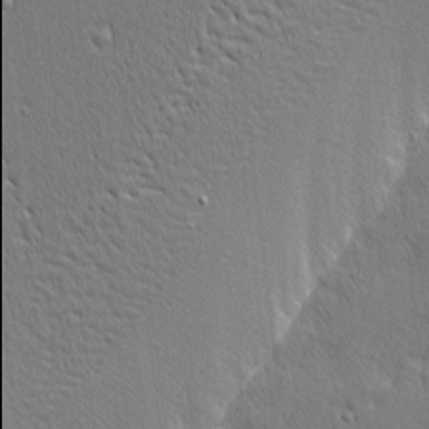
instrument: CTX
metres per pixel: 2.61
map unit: Nhu
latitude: 1.3670
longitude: -77.9906
